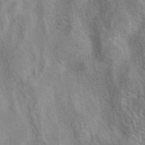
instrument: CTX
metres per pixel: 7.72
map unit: eAb
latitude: 40.8380
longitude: 106.6708
